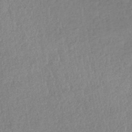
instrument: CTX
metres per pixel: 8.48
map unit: lHb
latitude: -40.0661
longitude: 69.0486
